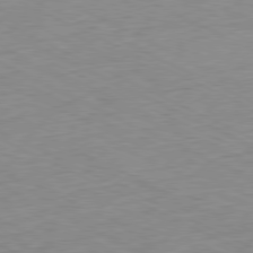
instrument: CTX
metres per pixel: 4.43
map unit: Ap
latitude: -80.3307
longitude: -67.5938
